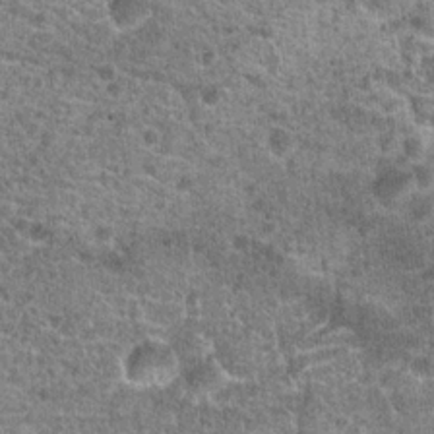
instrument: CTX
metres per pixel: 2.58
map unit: Hto
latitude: 20.0633
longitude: -42.3467
